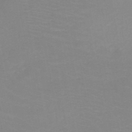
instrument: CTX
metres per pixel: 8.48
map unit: HNb
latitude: -48.3496
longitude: -46.2901
